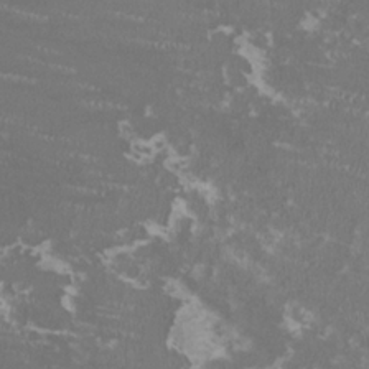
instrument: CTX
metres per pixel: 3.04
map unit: HNhu
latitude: -0.1984
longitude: -2.5923
